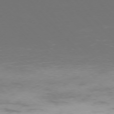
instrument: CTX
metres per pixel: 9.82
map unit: Ap
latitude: -75.8045
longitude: -76.1766
